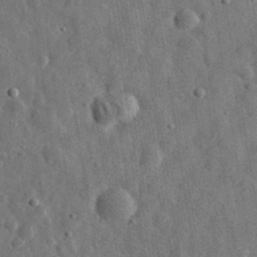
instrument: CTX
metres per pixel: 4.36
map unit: eHh
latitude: 31.7450
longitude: -74.5357
